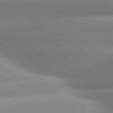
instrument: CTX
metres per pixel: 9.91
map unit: lApd
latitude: 80.7057
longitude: -157.9339
